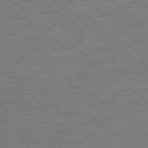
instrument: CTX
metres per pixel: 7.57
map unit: Ap
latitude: -79.0864
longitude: -50.3278
